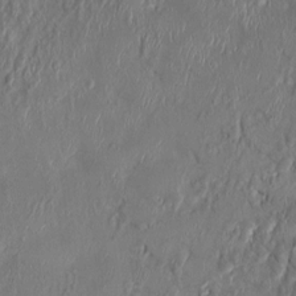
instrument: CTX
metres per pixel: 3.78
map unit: HNhu
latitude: 3.8961
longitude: -7.3860
